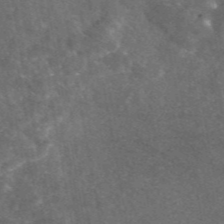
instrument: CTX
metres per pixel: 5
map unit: eAb
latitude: 46.7058
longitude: 119.1431
